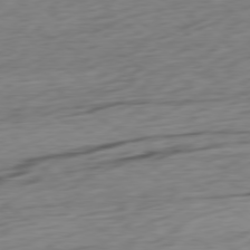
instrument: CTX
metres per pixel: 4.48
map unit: Ap
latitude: -79.0108
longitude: -77.3859
